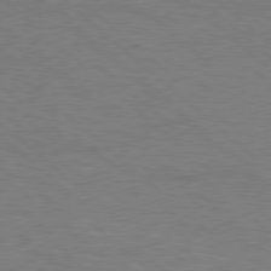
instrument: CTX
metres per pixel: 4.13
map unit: Hpe
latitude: 77.9717
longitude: -152.8002
